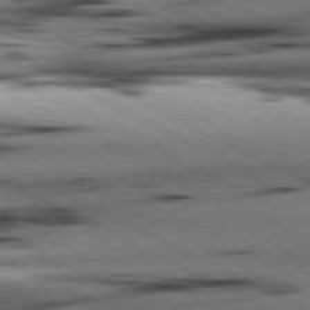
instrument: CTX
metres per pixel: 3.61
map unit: lApd
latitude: 80.8002
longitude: 156.5574
